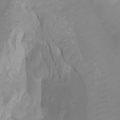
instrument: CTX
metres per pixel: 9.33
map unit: Ht
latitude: -2.2739
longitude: -61.6505
